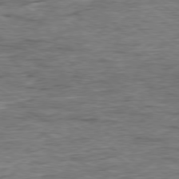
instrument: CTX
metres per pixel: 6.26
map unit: Ap
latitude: -79.5210
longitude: -84.4601
